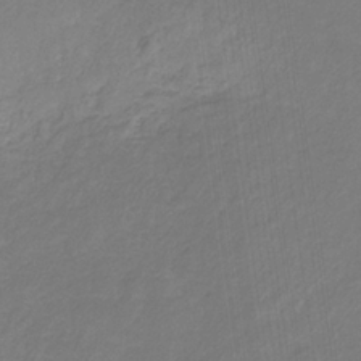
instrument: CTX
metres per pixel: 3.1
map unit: eHb
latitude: -30.8219
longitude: 67.4832
